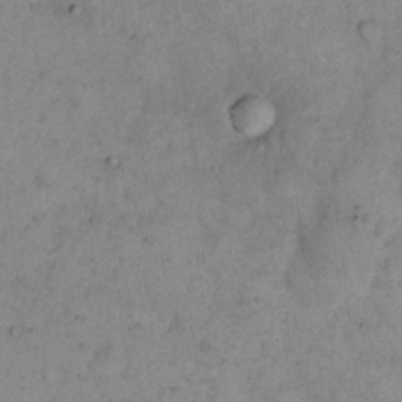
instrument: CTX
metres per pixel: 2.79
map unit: eHh
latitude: 17.4615
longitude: -62.2523
